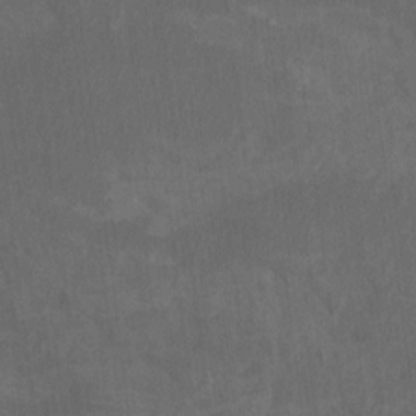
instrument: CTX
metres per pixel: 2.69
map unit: Htu
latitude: -6.6707
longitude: -68.4979
